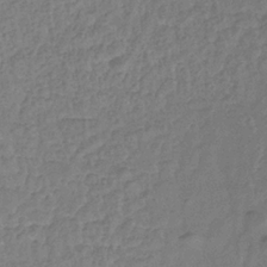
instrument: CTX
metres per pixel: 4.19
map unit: eHb
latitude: -32.0472
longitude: 73.4265
